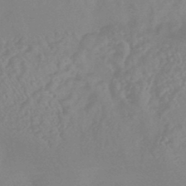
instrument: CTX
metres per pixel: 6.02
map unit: HNhu
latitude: -45.5021
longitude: 91.7100
